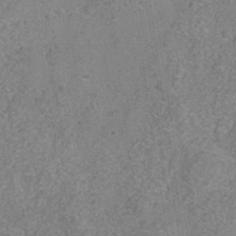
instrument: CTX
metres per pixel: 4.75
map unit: Hve
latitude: -34.6329
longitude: 89.7666
